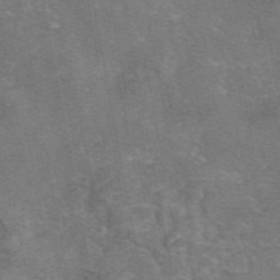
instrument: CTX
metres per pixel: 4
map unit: eAb
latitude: 47.0648
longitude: 104.0850
